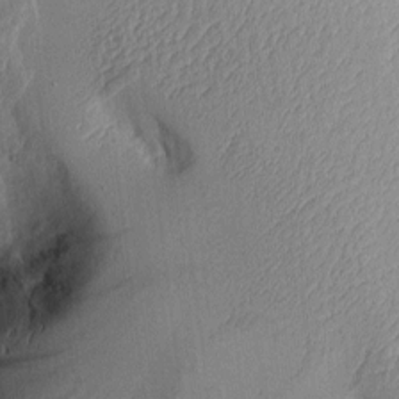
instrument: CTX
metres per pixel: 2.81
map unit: Aa
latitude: 9.4993
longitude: -127.3104
